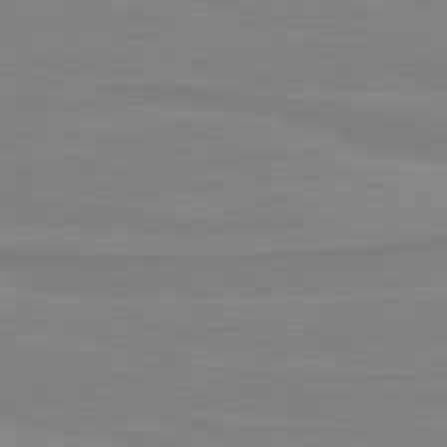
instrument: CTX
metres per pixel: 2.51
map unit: lApd
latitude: 80.9892
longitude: 170.4818
